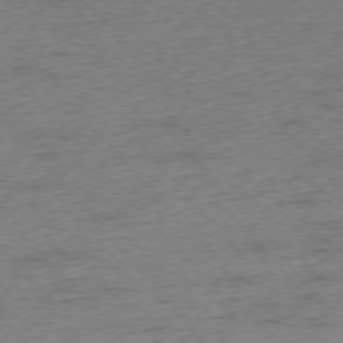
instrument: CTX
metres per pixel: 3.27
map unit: Hpe
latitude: -76.1606
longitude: -11.6883
